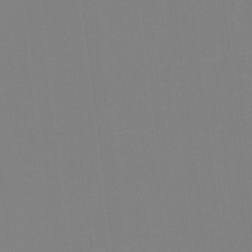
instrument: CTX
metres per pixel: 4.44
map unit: Hto
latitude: -8.0661
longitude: -50.3278
